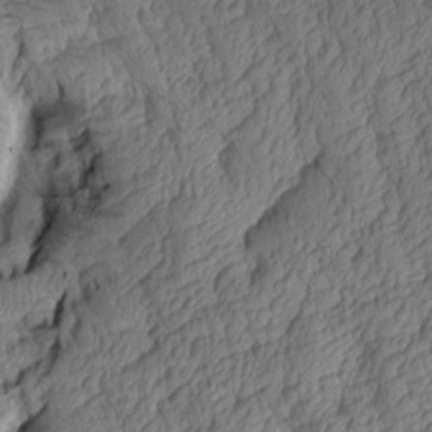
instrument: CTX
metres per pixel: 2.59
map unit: Aa
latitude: 7.6127
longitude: -128.8569
